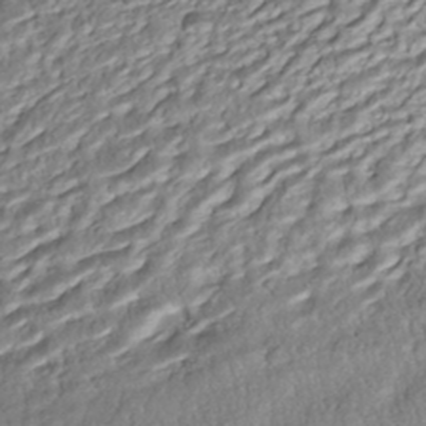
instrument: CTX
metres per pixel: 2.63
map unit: ANa
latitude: -42.8596
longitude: 107.6722
